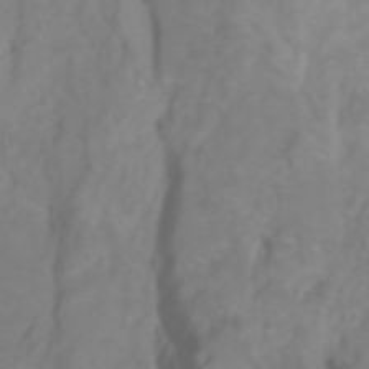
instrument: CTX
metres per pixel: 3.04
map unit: Htu
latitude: -5.4454
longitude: 137.2376
